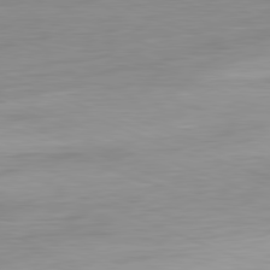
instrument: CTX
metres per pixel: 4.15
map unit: Ap
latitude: -81.9178
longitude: -75.7639
